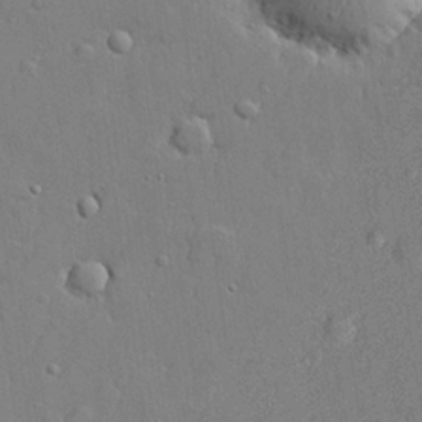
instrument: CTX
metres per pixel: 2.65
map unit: lHvf
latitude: 21.9150
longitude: 144.2551
